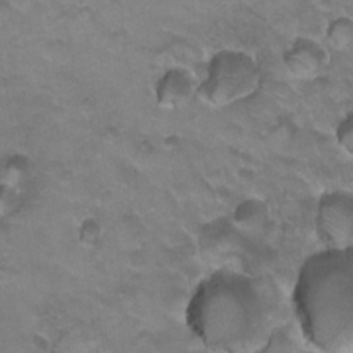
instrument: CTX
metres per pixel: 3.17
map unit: Hto
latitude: 21.7828
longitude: -32.1389
